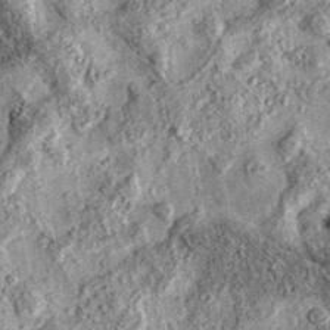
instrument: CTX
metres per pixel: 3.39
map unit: eAb
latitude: 36.4034
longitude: 108.6518
